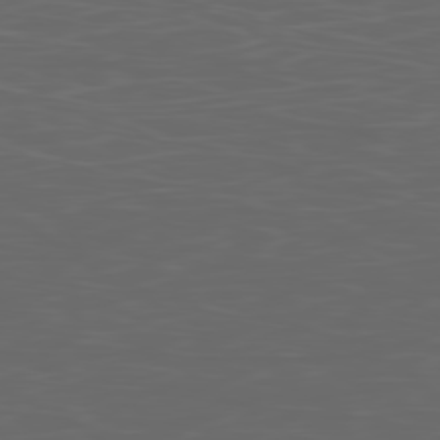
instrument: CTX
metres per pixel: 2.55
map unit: Ap
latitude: -80.0850
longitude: -71.2915
